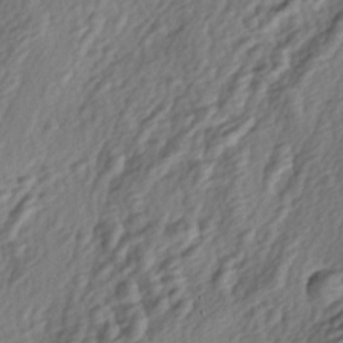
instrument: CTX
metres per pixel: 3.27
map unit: lAa
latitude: -4.4251
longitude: -123.1025
